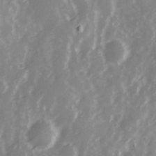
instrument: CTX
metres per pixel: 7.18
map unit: Ave
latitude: 13.2537
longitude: -103.3859
